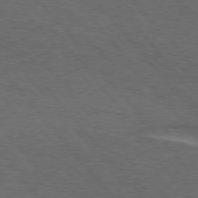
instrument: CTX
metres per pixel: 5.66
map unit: lApd
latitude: 75.5938
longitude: -69.9528
